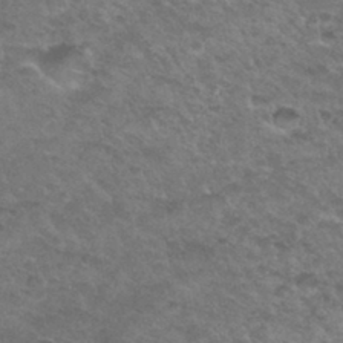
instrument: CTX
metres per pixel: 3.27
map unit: Hto
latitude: 32.9892
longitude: -48.8758
